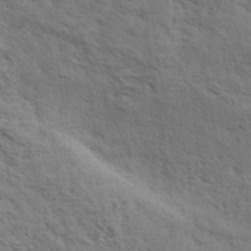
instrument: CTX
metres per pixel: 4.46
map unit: eHh
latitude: 34.5734
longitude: -140.9135
